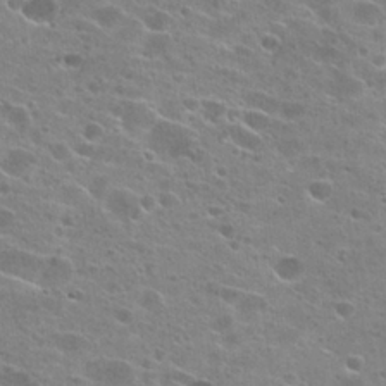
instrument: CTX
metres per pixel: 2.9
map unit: Hto
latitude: 24.1388
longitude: -42.6113
